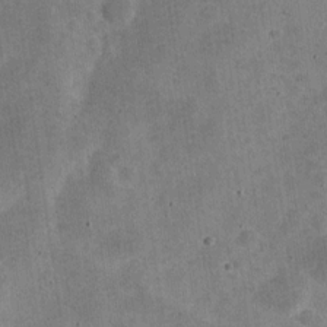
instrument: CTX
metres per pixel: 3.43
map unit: Nve
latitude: -24.7652
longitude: 105.4643
